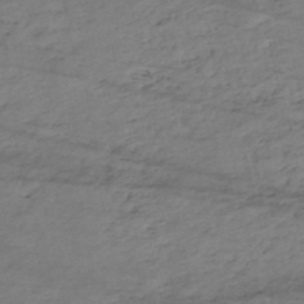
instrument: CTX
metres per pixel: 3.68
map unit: eHh
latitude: -51.1620
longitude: -24.4412
